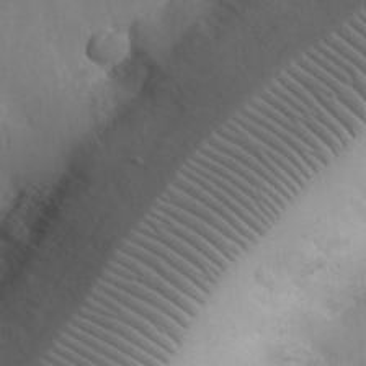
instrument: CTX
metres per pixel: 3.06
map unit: eHh
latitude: 25.9150
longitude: -67.3670
